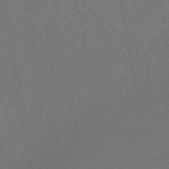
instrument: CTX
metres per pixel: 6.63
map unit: lHb
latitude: -47.9367
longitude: 74.6897
